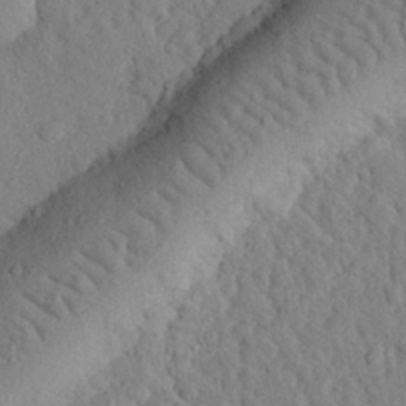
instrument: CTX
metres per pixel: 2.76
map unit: eHh
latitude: 26.4034
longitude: -79.3104
